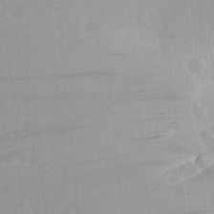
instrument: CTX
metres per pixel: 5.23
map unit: Aa
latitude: 28.3656
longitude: -131.8773
